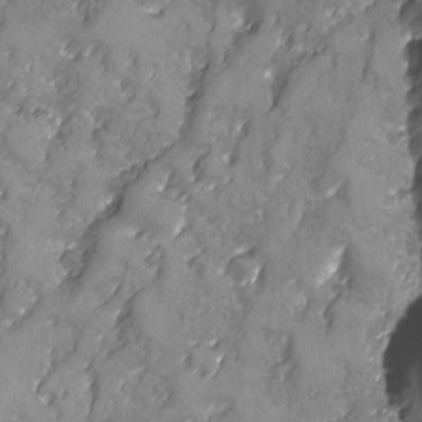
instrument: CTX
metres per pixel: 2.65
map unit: Ave
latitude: -7.7855
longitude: -118.3467
